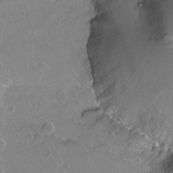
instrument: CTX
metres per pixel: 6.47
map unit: Ht
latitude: -5.6533
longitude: -35.1781
